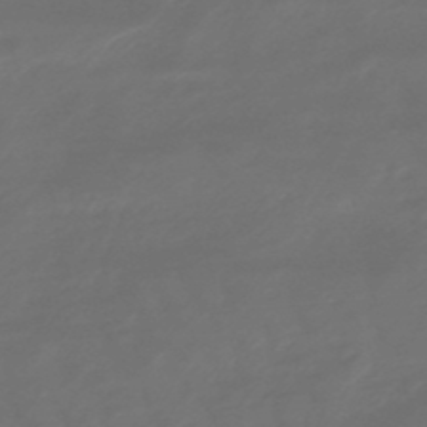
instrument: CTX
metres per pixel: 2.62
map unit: lHb
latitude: -47.8989
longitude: 81.9556
